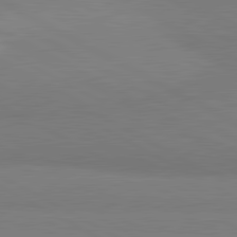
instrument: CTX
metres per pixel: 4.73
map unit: lApd
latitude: 81.6694
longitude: 159.7099
